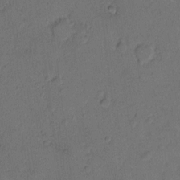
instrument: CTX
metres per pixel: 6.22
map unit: Hto
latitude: 8.2145
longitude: -62.1767
